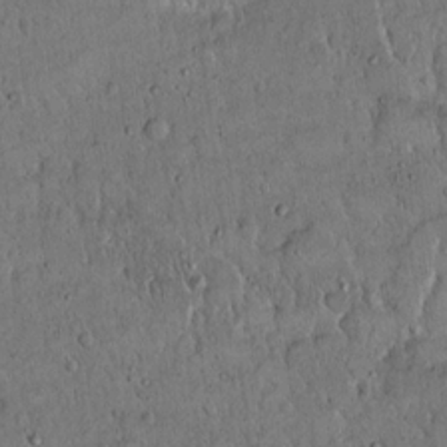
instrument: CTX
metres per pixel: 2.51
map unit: Hto
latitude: 14.8758
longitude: -57.2725
